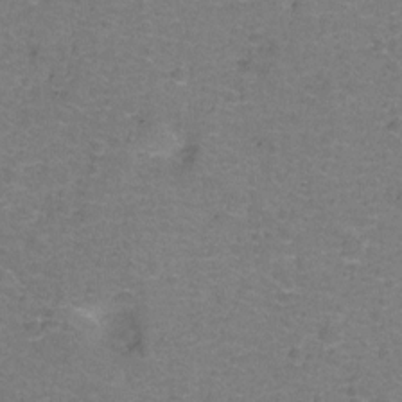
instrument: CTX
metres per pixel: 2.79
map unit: Hto
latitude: -1.5966
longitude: -34.1766
